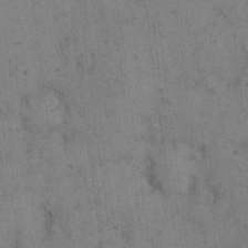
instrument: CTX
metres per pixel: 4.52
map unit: eHh
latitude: 15.4994
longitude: -63.1970
